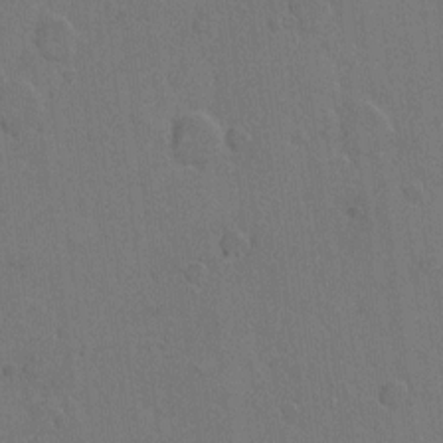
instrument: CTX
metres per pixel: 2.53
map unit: Hto
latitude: 6.5735
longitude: -62.6113
